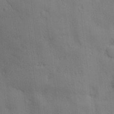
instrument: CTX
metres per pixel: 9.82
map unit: Nhu
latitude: 1.9717
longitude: -75.0081
